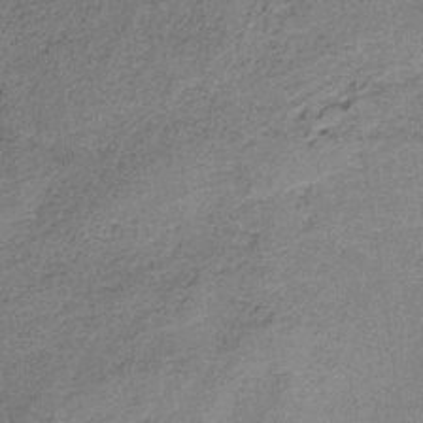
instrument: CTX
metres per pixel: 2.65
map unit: HNb
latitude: -36.0850
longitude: 54.2740
